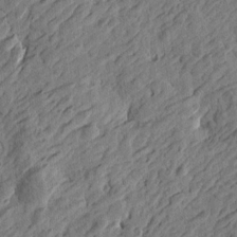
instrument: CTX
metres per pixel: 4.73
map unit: Htu
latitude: -3.8044
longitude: -179.3104
